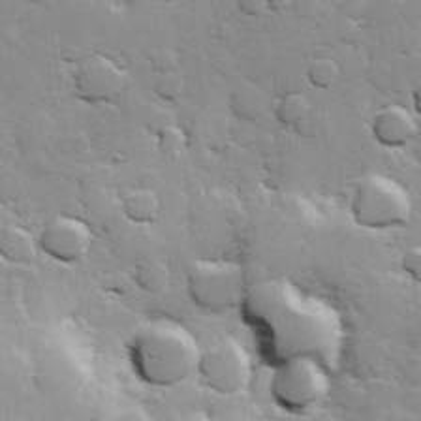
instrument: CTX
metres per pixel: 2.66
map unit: Hve
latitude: 24.0444
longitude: 148.7652
